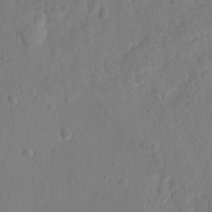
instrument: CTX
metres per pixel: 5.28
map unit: Ave
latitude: -8.3117
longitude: -119.9717
